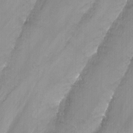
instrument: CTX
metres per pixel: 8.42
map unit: Nhu
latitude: -14.0472
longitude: -62.5735
